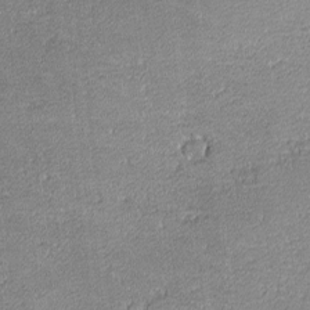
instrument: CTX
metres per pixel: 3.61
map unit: lHvf
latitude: -12.3873
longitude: -103.7827
